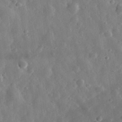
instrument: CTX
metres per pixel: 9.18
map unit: eHh
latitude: 32.4601
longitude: -78.6302
